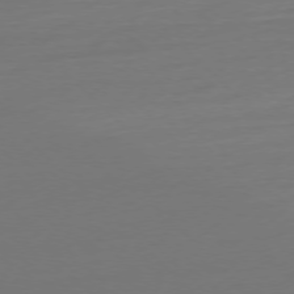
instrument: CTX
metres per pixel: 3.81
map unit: Ap
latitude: -77.1998
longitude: -68.0822
